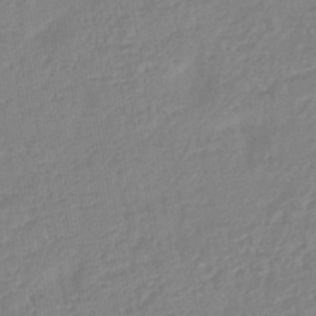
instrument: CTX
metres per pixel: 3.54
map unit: lHb
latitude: -43.5210
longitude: 79.2376
